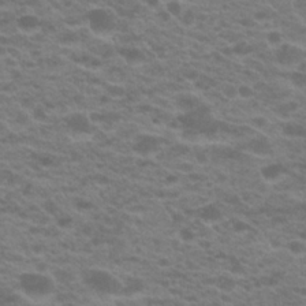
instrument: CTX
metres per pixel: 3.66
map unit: Hto
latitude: 21.7072
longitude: -37.4049
